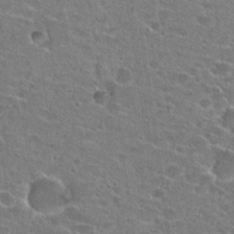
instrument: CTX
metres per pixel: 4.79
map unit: Hto
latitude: 22.7813
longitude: -43.2915
